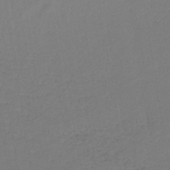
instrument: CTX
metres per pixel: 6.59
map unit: lHb
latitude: -42.5573
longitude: 74.9164
